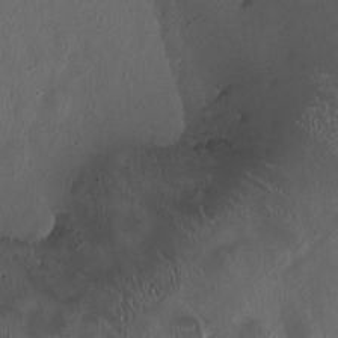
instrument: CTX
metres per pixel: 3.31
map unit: HNhu
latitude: 1.4615
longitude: -4.4790
